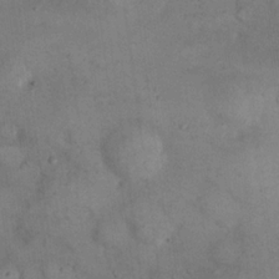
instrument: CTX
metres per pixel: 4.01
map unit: eHh
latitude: 21.7828
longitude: -60.4223
